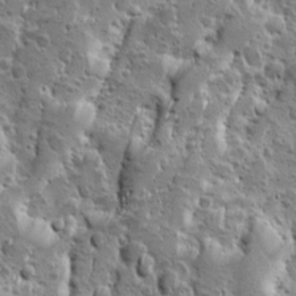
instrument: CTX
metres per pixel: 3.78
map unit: Ave
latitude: 10.1767
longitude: -105.0837
